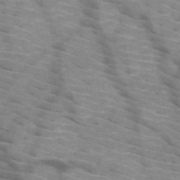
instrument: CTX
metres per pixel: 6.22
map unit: HNb
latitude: -47.0864
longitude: -45.2537
